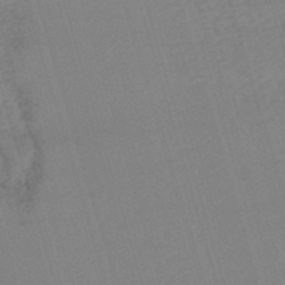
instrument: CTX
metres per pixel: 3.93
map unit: lHb
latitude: -44.1795
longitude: 77.3510
